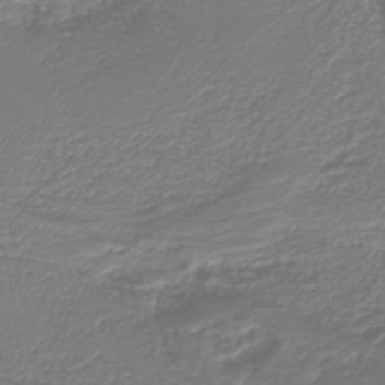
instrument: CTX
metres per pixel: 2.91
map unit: HNb
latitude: -42.3306
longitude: 51.5777
